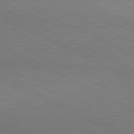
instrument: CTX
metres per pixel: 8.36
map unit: lApd
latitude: 80.7624
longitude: 148.3307
